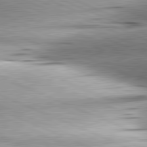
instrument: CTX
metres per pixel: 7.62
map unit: lApd
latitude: 81.8772
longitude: -167.2159
